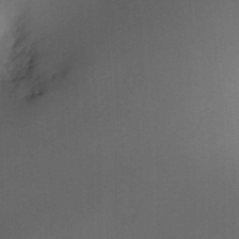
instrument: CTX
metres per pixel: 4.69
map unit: HNhu
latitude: 6.3656
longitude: 13.8045
